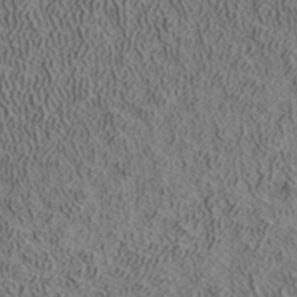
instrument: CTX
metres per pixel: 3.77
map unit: ANa
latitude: 39.0269
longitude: 22.4440
